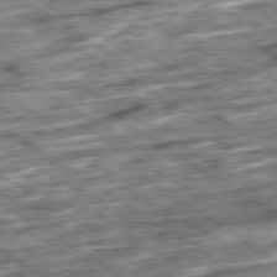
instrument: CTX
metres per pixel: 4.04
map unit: Ap
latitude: -79.7099
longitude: -51.0647
